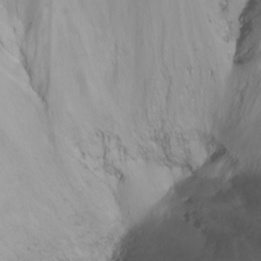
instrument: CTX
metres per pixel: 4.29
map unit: Ht
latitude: 1.0080
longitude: -36.4034
